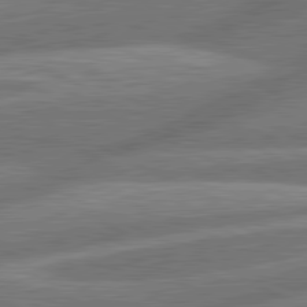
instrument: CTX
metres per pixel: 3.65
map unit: lApd
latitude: 81.1781
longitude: -166.9513
